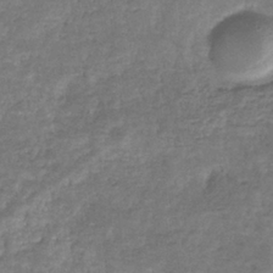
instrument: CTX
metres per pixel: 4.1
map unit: eHb
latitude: -34.2739
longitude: 77.2943
